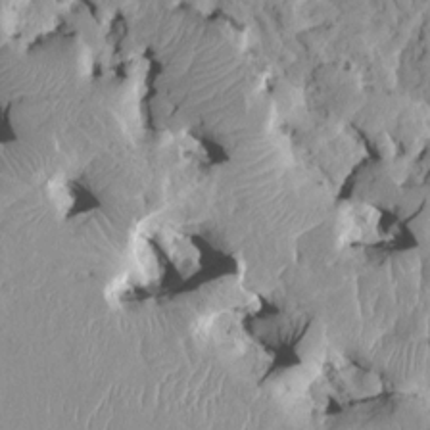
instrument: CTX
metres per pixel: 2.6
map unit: HNhu
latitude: 6.6679
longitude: -2.4601
